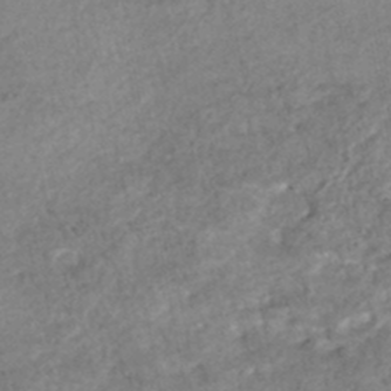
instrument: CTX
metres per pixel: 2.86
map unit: HNhu
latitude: -47.5210
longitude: 102.5007
